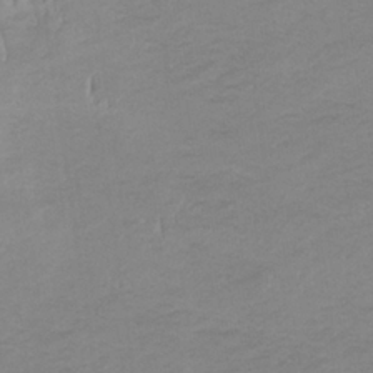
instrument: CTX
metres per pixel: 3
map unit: eHb
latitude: -33.7478
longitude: 68.4251
